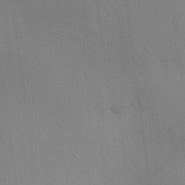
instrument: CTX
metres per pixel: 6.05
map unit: HNhu
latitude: 13.0837
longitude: 11.5966
